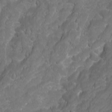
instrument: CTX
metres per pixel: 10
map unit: Ave
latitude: 16.0633
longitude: -133.2159
